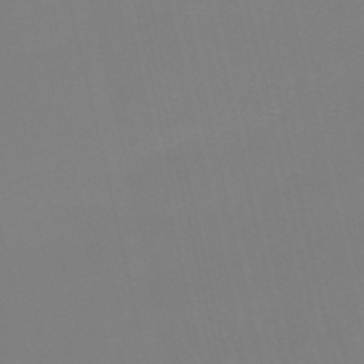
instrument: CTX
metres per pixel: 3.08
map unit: lHb
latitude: -49.3699
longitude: 76.2173
